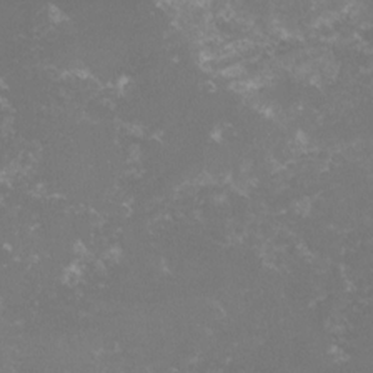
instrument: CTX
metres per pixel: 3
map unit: lHvf
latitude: -15.3888
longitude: -100.5735
